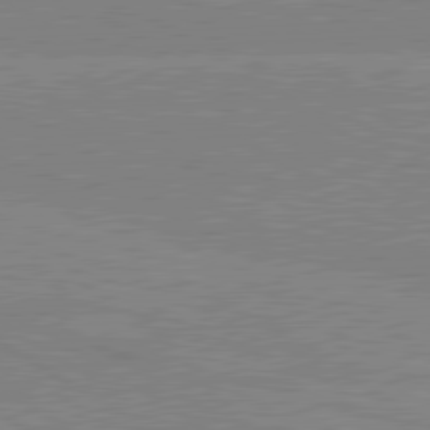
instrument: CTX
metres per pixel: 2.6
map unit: lApd
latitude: 80.4223
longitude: 123.3132
